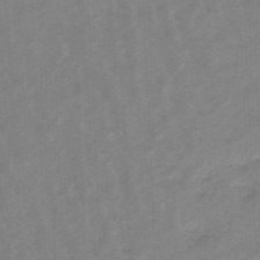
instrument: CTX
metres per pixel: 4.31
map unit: eHb
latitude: -46.2739
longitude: 83.3510
